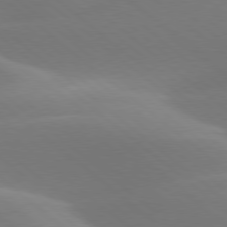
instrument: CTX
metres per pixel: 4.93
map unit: lApd
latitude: 78.2334
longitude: -51.6505
